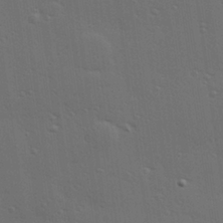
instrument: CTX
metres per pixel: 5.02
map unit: Hve
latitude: 27.9528
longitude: -91.6316
